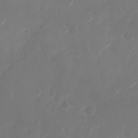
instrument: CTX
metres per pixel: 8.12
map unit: Nhu
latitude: -28.7652
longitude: -70.7624
